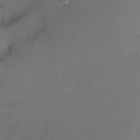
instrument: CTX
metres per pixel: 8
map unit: Ht
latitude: -6.8219
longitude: -35.1025
